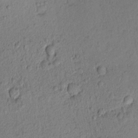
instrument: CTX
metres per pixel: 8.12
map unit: lAvf
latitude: 9.0648
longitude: 164.9542
